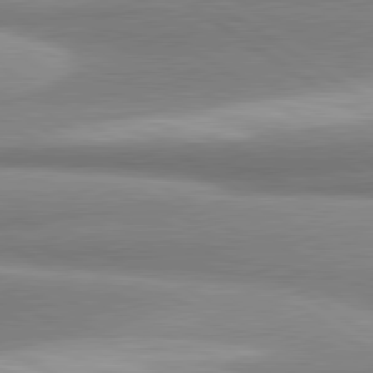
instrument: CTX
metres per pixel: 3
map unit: lApd
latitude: 80.7057
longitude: -177.6883
